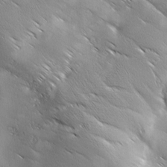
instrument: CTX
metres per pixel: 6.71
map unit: Ave
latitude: 1.3481
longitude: -114.2522
